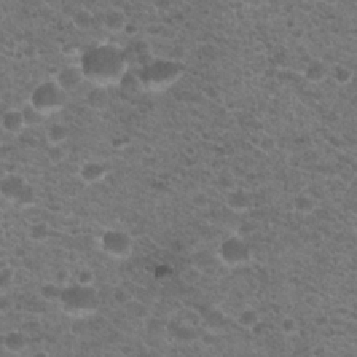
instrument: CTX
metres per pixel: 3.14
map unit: Hto
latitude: 19.8016
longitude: -37.3860
